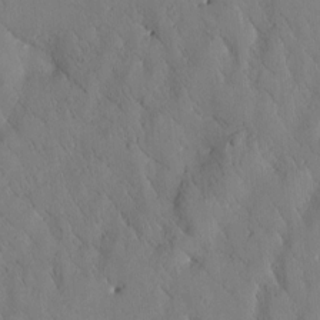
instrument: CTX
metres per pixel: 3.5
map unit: Htu
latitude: 0.3089
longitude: 176.1984
